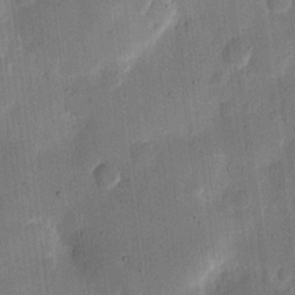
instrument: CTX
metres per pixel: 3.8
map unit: eHh
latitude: 11.4049
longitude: -68.7813
